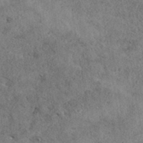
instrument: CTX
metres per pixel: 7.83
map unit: eAb
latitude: 38.7057
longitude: 112.5007
